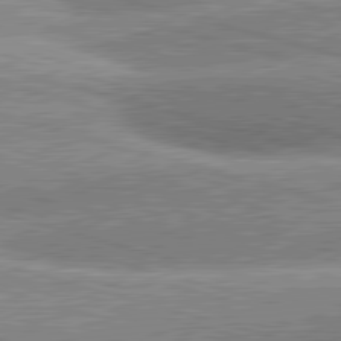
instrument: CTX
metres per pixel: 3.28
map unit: lApd
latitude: 81.3482
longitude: -163.0270
